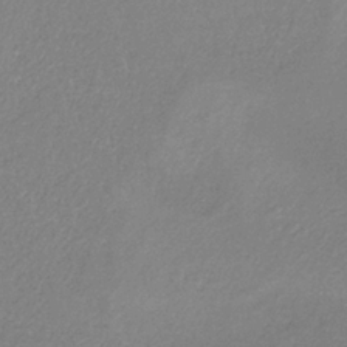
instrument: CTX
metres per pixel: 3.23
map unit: HNb
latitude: -33.5588
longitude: 55.4643
